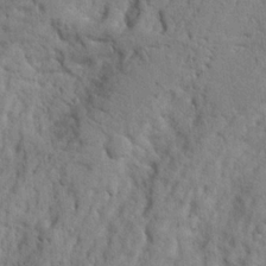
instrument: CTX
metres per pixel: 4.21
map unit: Nhu
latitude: 20.6869
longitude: -76.5923
